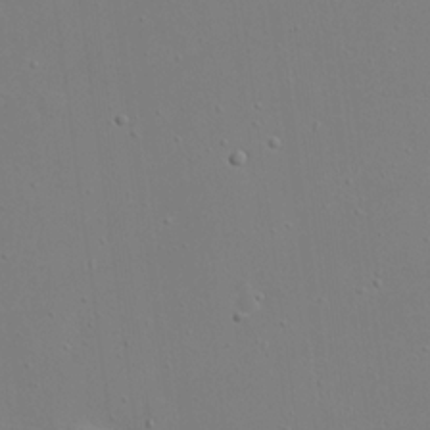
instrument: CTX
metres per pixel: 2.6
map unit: eHh
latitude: 20.4223
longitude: -72.2334
